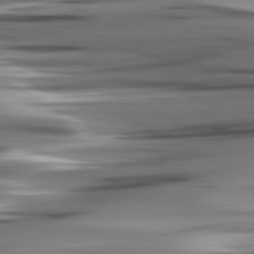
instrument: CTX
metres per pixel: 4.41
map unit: lApd
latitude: 80.9892
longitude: -123.7827
